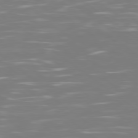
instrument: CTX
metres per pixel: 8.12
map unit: Ap
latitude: -79.7666
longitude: -60.6301
